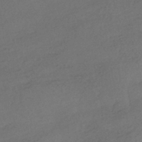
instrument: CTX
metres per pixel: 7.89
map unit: HNhu
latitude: -41.5966
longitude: 96.0472
